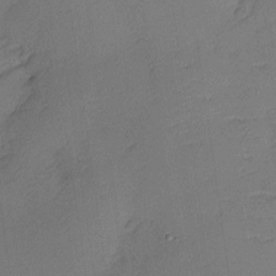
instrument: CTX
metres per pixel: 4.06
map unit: Nhu
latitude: 1.5371
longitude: -75.3860
